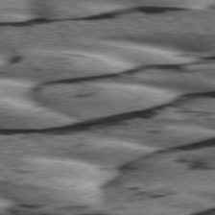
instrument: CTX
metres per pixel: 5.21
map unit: lApd
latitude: 76.2333
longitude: -83.5371
